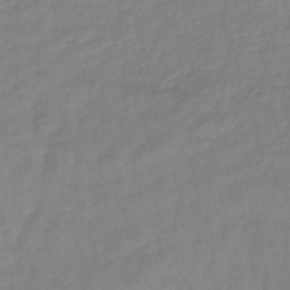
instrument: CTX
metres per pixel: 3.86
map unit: lHb
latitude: -37.2187
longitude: 70.0094
